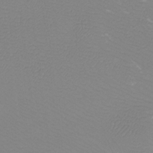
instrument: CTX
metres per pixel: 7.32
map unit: Htu
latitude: -13.1620
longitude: -46.9703
